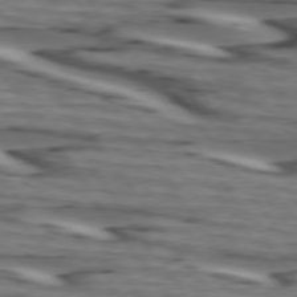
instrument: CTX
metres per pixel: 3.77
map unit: lApd
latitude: 74.3656
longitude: -71.8772
